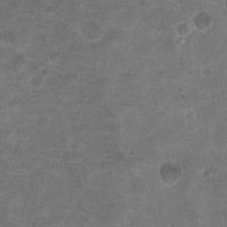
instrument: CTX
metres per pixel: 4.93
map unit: Nhu
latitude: 18.0633
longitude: -32.8758
